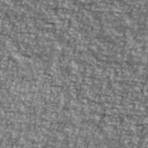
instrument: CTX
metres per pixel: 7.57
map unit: Ave
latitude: 41.1970
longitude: -114.3089
